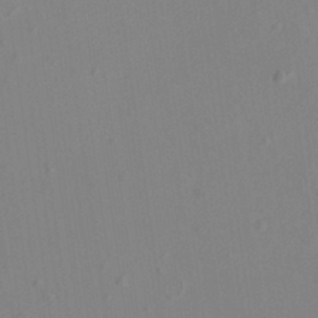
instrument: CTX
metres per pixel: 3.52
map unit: HNhu
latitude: 7.5749
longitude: -0.9324
